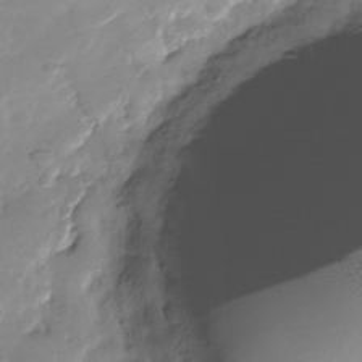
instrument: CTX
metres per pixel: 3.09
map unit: Nhu
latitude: -27.4832
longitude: -61.9150
